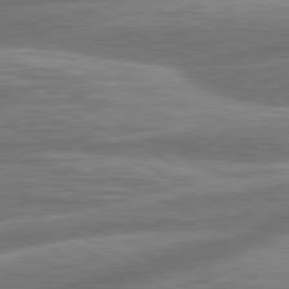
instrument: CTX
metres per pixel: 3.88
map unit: lApd
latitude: 80.9703
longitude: -167.1403
